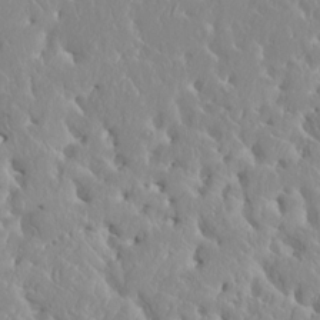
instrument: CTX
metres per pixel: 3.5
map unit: HNhu
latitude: 2.6112
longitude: 8.0661
